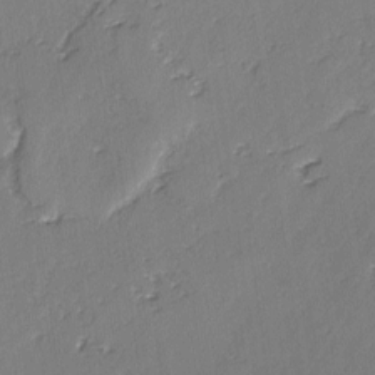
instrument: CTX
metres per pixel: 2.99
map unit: lAvf
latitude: -3.1053
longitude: -107.3482
